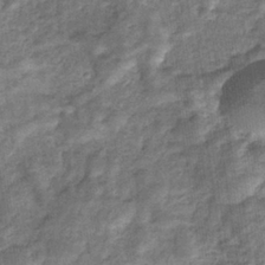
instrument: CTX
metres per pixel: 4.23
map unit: eHb
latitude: -34.5763
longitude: 76.1228
